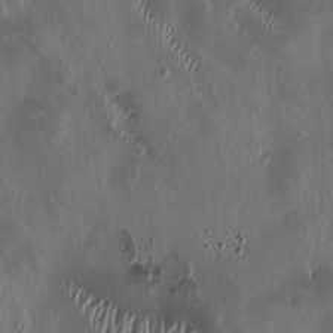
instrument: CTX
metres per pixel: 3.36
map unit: HNhu
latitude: 1.1781
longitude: -4.1956
